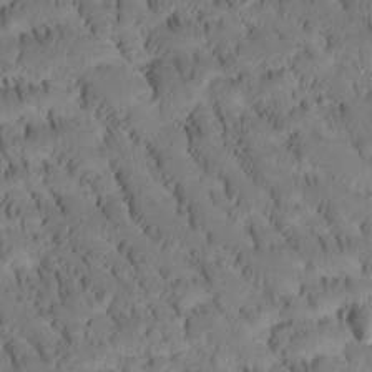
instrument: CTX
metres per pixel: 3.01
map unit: Htu
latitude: -3.4643
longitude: 172.1417
